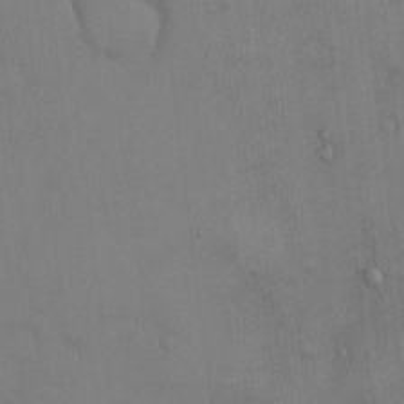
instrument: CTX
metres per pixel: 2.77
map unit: Ht
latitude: -4.1794
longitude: -13.6883
